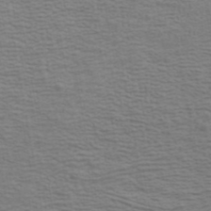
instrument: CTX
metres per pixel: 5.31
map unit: ANa
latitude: 43.1025
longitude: 29.5021
